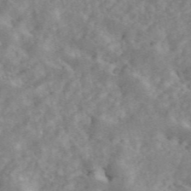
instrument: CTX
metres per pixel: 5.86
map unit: ANa
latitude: 46.1389
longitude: 24.7085
